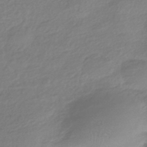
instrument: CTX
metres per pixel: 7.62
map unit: HNhu
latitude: -41.1998
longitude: 93.9556
